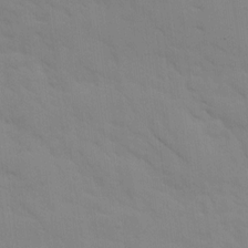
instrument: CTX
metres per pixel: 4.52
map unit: Ave
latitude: 8.8191
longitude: -103.2915
